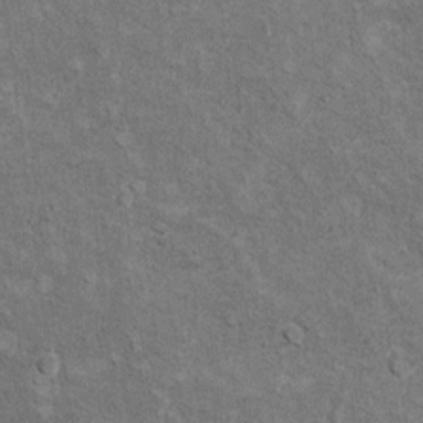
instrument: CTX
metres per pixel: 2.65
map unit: Hto
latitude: 10.1578
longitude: -36.7435
